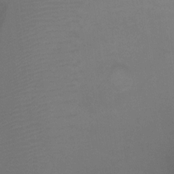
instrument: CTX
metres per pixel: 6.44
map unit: Ht
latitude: 0.5923
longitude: -35.0836
